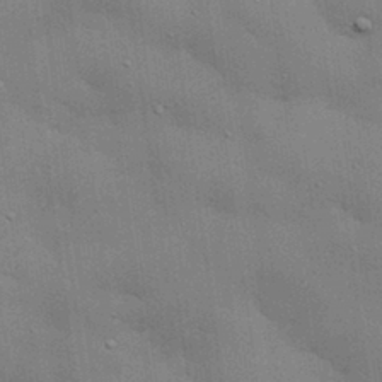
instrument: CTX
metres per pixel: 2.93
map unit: eHh
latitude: 29.1970
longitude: -82.9702
